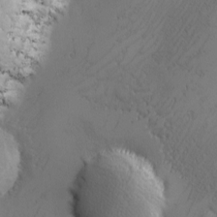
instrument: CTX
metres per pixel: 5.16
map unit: Ave
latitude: -7.1242
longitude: -119.3859
